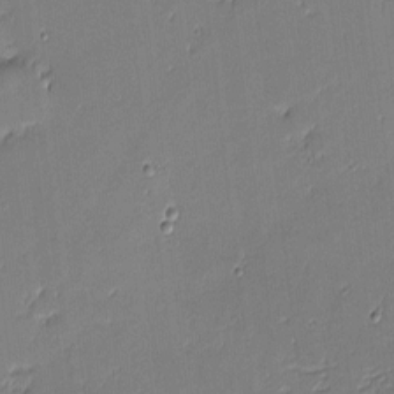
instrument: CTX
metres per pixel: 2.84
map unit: eHh
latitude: -3.4076
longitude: -81.7639
